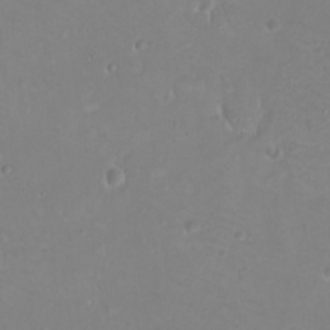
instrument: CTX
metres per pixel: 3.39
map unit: eHh
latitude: -9.7100
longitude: -68.5357
